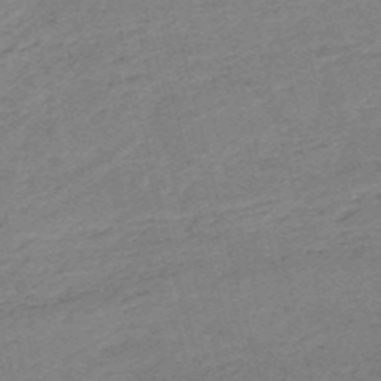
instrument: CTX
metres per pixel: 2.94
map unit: HNb
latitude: -54.1795
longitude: -46.4034
